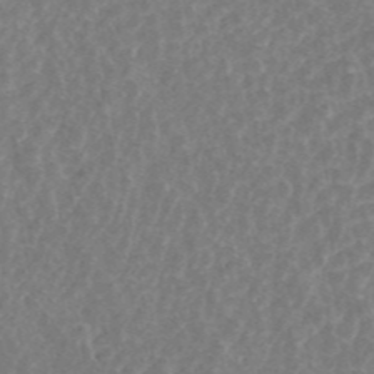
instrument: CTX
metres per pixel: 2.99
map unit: ANa
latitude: 44.8002
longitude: 25.0675
